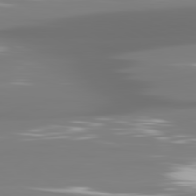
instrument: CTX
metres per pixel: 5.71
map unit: lApd
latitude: 81.2726
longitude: -137.7828
